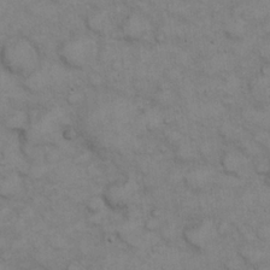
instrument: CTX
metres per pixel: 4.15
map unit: eHh
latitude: 22.7813
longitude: -59.3482
